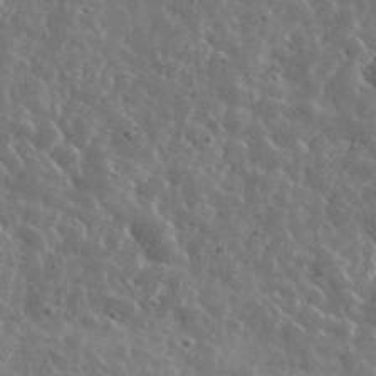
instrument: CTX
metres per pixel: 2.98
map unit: lHvf
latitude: 36.7813
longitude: -89.1215
